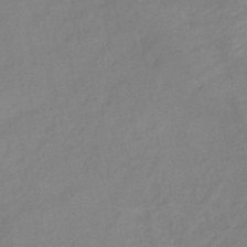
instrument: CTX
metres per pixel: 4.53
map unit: eHb
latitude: -41.4643
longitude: 82.7274
